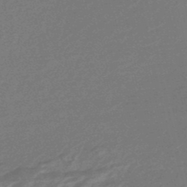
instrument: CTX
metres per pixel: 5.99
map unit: HNb
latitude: -48.5385
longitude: 60.2173
